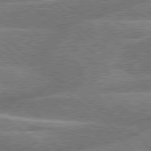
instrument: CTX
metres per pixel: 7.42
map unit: Hpe
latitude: 78.6113
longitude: -158.5924
